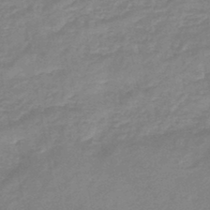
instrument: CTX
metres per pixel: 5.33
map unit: eHb
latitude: -44.7652
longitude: 81.9556
